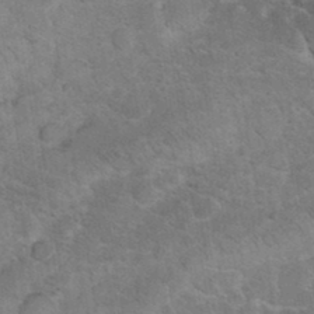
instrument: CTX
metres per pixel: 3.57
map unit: eHh
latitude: 36.1200
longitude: -67.6693
